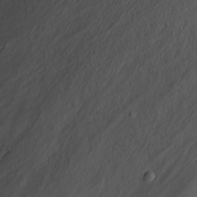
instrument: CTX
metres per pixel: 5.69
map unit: Nhu
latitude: -8.2550
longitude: -85.6316
